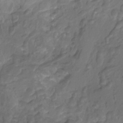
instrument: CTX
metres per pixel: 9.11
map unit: Htu
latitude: -12.5385
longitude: -69.9906
